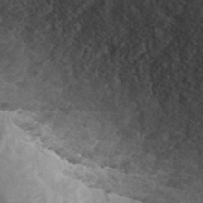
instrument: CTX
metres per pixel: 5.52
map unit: ANa
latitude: 44.9136
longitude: 39.1053
